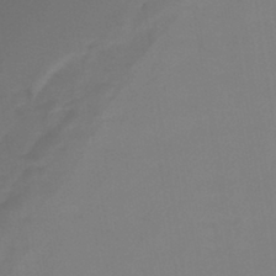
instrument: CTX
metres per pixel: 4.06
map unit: lHb
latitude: -42.1605
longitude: 64.2362
